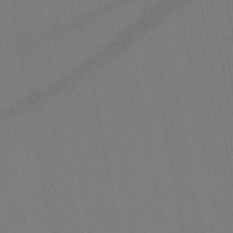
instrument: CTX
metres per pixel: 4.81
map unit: lHb
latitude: -46.8786
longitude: 71.7289
